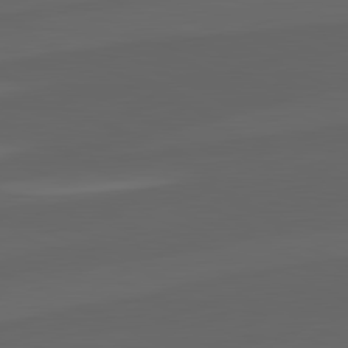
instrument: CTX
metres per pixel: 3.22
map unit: lApd
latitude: 82.1199
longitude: 129.8422
